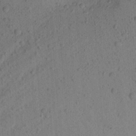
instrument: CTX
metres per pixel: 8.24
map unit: Aa
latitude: 22.1389
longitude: -144.0255
